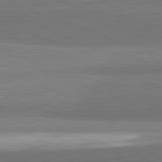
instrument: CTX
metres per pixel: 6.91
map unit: lApd
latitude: 82.1955
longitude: 152.2739
